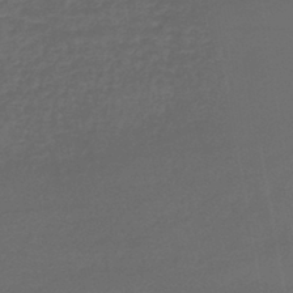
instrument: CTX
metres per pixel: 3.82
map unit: lHb
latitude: -43.5966
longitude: 65.7478
